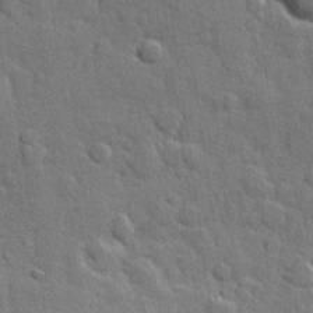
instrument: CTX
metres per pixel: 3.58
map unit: Hve
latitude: 25.0647
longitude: 149.4077
